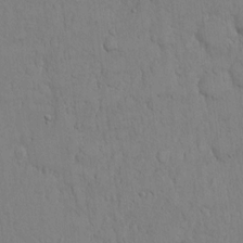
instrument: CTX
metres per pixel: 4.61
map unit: Hto
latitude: 11.1592
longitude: -57.7260
